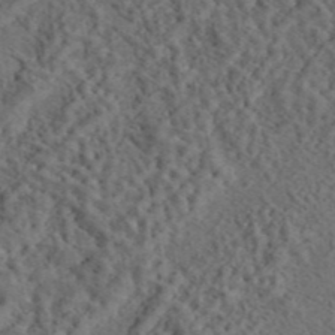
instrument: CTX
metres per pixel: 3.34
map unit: eAb
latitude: 43.9528
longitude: 116.4628
